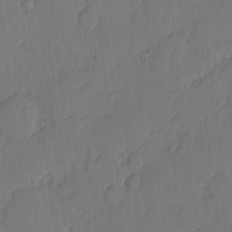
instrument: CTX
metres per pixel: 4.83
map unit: eHh
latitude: 4.8947
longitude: -75.9528
